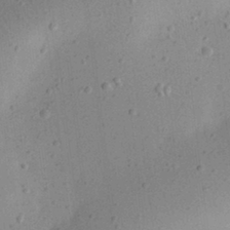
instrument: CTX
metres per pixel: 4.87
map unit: eHh
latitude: 24.5923
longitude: -70.1200
